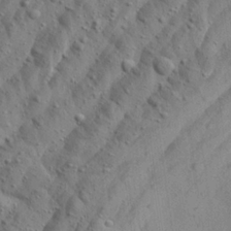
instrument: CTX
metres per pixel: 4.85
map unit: Aa
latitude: 23.6505
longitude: -143.6883
